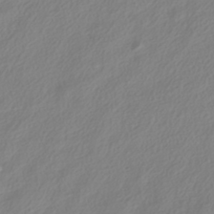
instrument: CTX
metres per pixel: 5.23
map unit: HNhu
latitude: -40.1228
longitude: 100.5951
